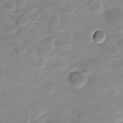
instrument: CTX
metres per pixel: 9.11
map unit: Nve
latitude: -20.9352
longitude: 104.7652
